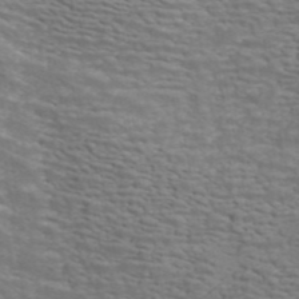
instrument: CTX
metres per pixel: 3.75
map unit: ANa
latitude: 45.0081
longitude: 38.0850
